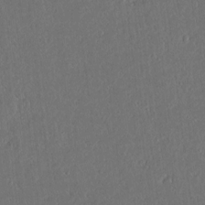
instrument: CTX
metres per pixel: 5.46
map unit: lAvf
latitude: 7.6127
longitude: 168.0283
